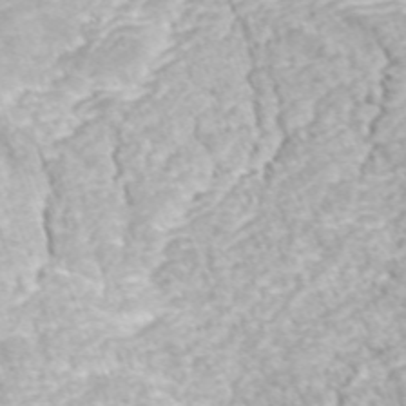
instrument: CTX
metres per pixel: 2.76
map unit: ANa
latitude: 40.4978
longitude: 25.2187
